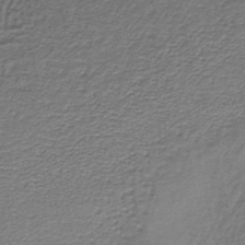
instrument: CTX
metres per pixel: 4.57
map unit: lHb
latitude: -35.0486
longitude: 60.9920
